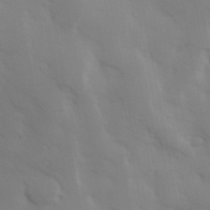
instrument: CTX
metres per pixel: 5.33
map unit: Hve
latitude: 33.0081
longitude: 150.5007
